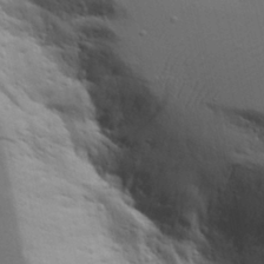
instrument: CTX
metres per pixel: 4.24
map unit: Aa
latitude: 19.1214
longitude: -126.4034
